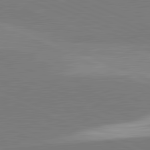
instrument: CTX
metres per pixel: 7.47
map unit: lApd
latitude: 82.0822
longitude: 138.8408
